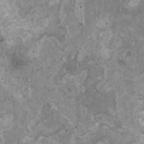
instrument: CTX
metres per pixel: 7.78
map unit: HNhu
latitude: 0.7246
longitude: 4.2550
